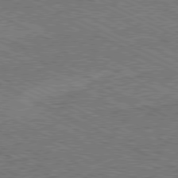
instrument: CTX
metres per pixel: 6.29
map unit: Hpe
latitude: -81.1620
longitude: 21.4076
